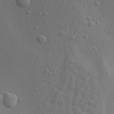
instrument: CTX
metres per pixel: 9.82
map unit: Aa
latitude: 21.8395
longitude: -142.4790
